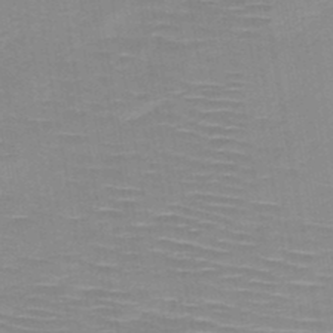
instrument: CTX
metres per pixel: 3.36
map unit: HNb
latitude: -48.0094
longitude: -44.8002
